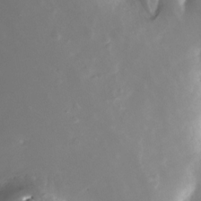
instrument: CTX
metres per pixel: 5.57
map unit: Nhe
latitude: -32.0850
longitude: -116.1767
